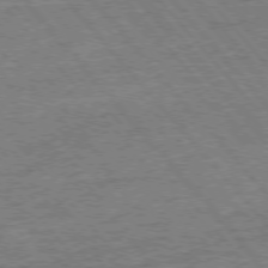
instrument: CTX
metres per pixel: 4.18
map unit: Ap
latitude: -77.3132
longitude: -96.5546
